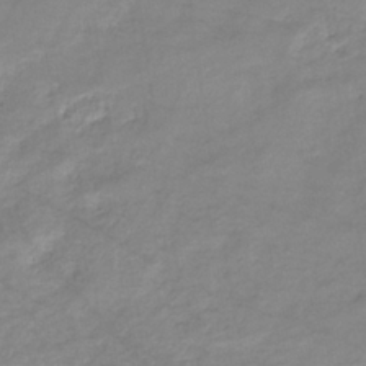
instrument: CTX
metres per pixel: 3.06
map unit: eHb
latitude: -36.1605
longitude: 74.5385
